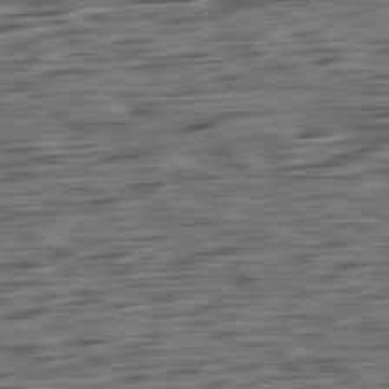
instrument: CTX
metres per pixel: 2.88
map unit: Ap
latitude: -80.8786
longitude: -96.4034
